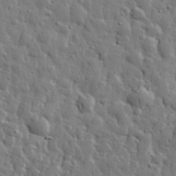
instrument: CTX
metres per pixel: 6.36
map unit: eHh
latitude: 31.9717
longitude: -73.3860
